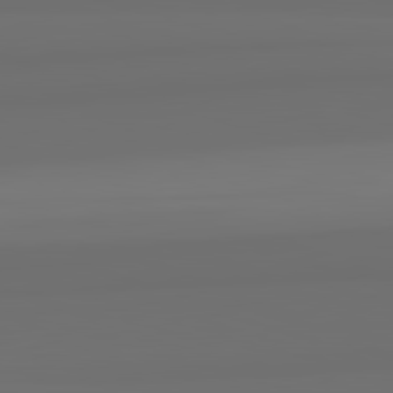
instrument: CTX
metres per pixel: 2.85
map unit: lApd
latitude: 82.8191
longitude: 161.8989
